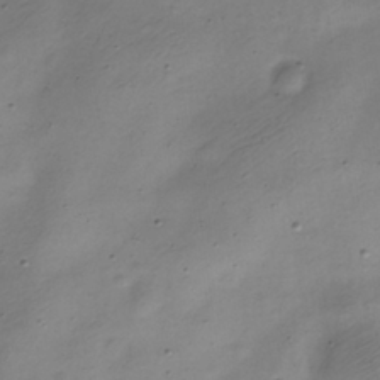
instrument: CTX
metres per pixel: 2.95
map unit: Nve
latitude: -23.0865
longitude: 106.5196
